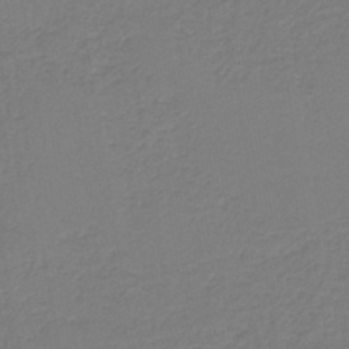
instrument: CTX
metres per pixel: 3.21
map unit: HNb
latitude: -42.3117
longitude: 49.4266
